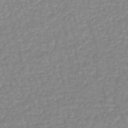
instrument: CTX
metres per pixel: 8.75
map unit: eHb
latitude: -45.5588
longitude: 80.0094
